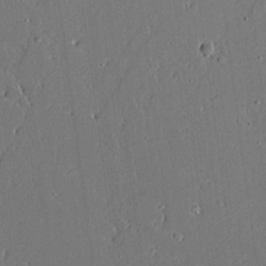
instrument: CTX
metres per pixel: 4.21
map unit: Aa
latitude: 19.1592
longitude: -126.7246
